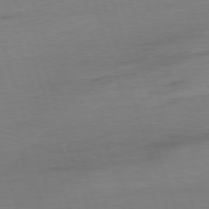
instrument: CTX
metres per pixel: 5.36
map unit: Ap
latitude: -76.2173
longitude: -73.2726
